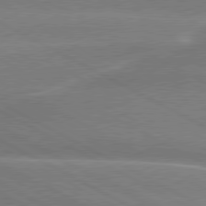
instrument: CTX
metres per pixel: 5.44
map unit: lApd
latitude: 80.2145
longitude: -135.6694
